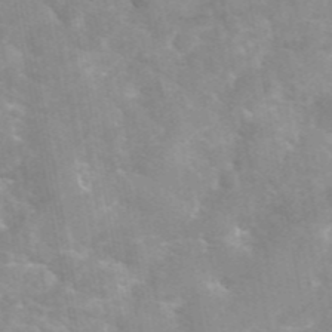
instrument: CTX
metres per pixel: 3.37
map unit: eAb
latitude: 45.6883
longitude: 124.5574
